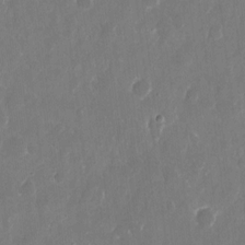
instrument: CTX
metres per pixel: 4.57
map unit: eHh
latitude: 10.4412
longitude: -71.5749
